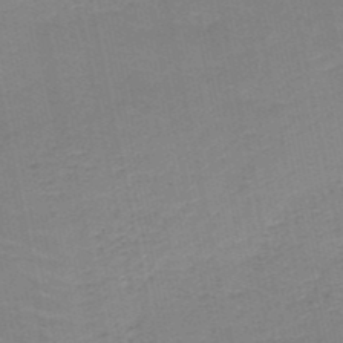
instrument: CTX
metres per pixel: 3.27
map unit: HNb
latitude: -50.2739
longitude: -49.1403
